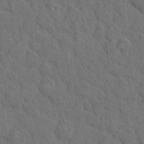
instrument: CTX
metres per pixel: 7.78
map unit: eHh
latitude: 7.5560
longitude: -62.7436
